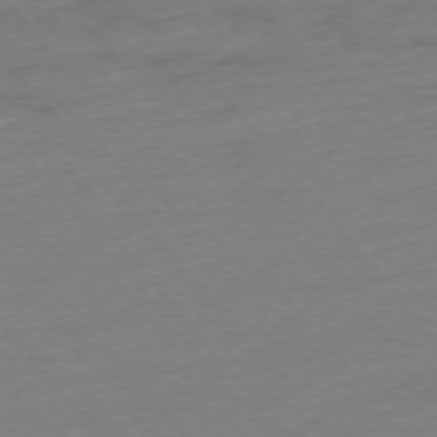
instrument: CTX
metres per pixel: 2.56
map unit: Hpe
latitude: -76.3873
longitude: -15.2915
